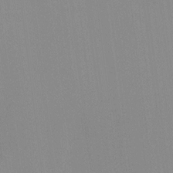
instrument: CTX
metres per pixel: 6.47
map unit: HNhu
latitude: 7.3671
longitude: -1.7071
